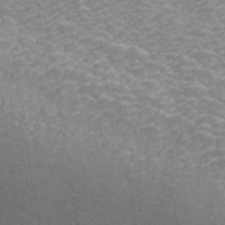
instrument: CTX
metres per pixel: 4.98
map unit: ANa
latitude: 41.9906
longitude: 17.9367
